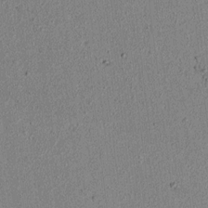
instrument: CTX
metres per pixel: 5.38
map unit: lAvf
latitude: 6.2145
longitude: 167.9745
